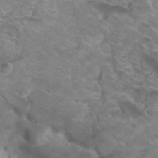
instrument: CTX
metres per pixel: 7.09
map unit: Hto
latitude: 34.1388
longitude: -43.7450
